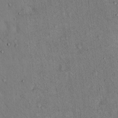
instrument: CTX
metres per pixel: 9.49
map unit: Hto
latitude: 13.7450
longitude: -59.2726
